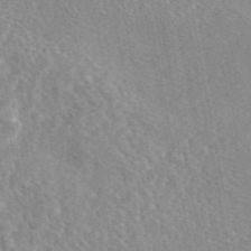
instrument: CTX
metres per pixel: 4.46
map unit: eAb
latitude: 45.8583
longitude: 112.0661
